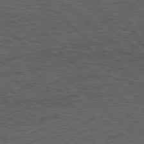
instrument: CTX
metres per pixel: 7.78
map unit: Hpe
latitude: 78.1578
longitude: -154.1200
